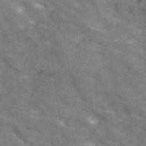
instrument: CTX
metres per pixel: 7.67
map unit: Ave
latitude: 18.9891
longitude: -135.4993
